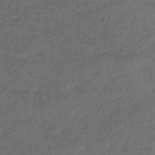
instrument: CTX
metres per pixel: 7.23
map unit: lHb
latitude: -39.2943
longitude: 71.1809
